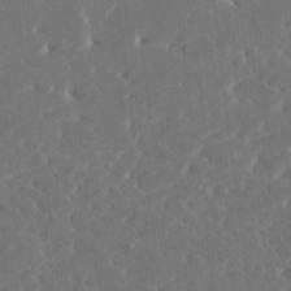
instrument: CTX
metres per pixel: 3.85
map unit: HNhu
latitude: 6.5924
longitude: -5.3293
